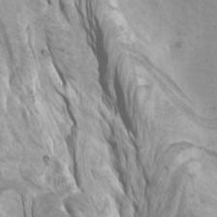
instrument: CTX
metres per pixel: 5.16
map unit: Htu
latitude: -6.5007
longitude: -75.5749
